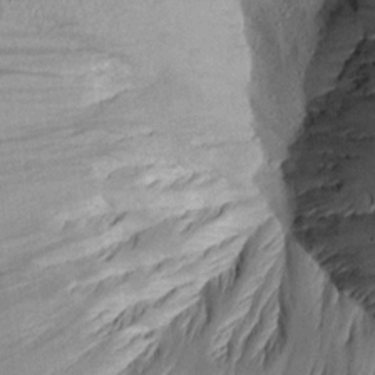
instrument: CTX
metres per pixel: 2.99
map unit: Aa
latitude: 16.8002
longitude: -146.5924
